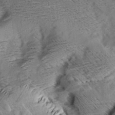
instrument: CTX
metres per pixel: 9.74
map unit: Aa
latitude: 9.4804
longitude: -141.5560
